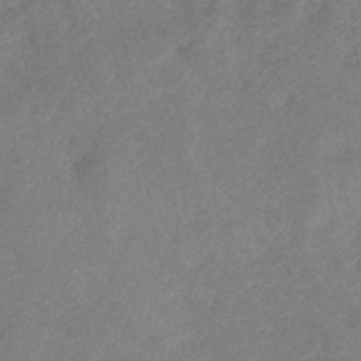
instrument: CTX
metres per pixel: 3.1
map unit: eHb
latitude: -38.0094
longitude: 77.2565
